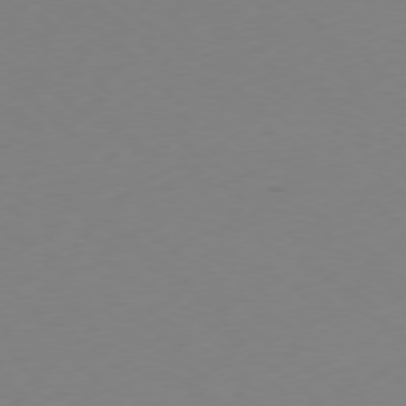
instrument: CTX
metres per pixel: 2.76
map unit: Ap
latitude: -78.8030
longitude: -62.8569
